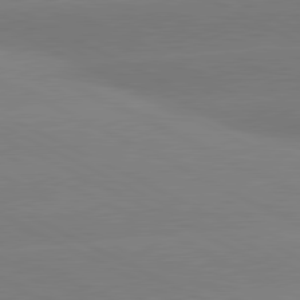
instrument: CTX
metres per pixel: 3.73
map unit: lApd
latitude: 80.9892
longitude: -154.1200
